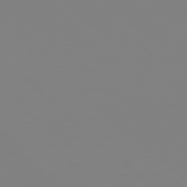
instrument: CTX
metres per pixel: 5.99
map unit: Hpe
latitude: 77.8583
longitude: -174.0633
